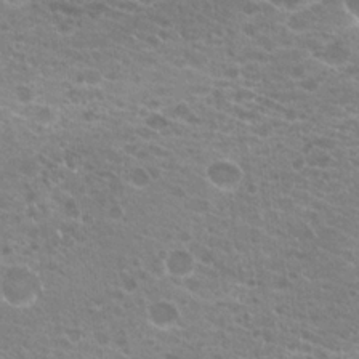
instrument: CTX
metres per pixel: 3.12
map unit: Hto
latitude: 20.8569
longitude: -39.7261
